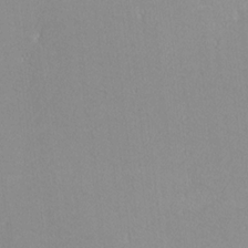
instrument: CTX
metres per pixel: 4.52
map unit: lHvf
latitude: -12.2929
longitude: -102.1200
